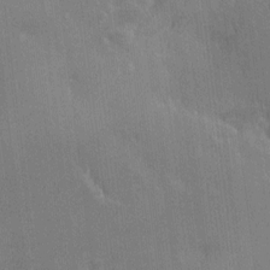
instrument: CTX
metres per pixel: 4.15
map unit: HNhu
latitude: 7.7072
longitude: -5.0080
